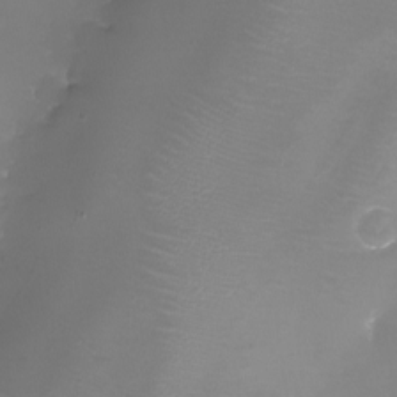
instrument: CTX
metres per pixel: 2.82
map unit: eHh
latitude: -6.1228
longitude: -78.5168
